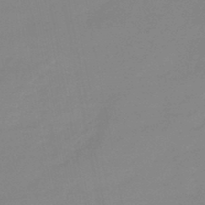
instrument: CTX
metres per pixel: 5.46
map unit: eHb
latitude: -44.5196
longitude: 88.2550
